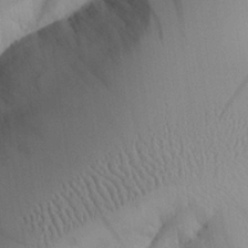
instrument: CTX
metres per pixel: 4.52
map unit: Aa
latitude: 25.0458
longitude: -128.5168
